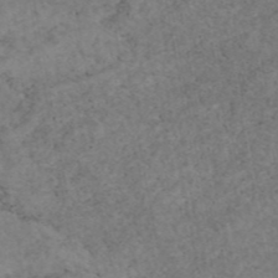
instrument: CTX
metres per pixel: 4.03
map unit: eAb
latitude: 45.1403
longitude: 115.1809
